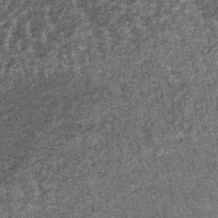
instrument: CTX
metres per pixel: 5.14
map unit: lHb
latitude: -39.7855
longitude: 66.7086
